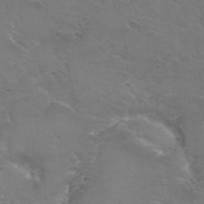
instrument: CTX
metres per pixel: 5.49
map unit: Hto
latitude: 32.5924
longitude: -46.5357
